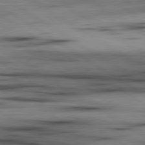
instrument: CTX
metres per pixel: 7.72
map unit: lApd
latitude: 80.0633
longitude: 158.9352
